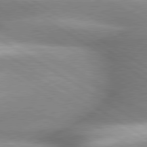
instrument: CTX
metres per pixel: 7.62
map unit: lApd
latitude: 79.8961
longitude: -144.1578
